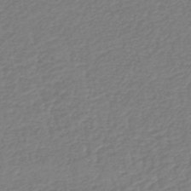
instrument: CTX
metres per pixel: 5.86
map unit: lHb
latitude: -46.7274
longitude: 61.7478
